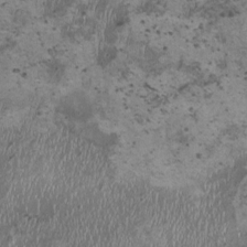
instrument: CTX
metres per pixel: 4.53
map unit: HNhu
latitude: 0.3089
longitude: 2.1983
